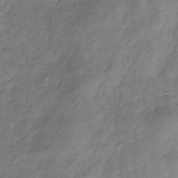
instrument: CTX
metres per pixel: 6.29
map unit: eHb
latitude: -29.6155
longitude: 69.1998
